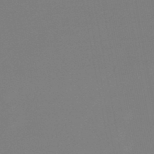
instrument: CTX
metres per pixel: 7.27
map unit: lHb
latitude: -48.5385
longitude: 69.2942
